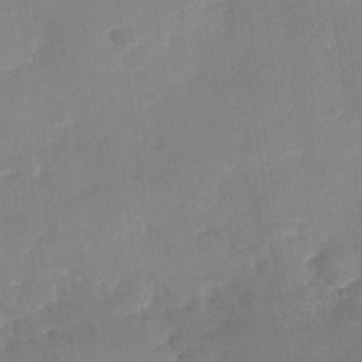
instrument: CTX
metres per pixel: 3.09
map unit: Nhu
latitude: -27.2942
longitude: -74.4034
